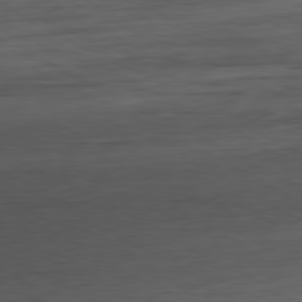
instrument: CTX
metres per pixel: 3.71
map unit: Ap
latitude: -81.5210
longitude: -77.9339
